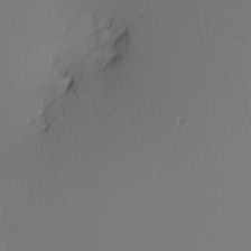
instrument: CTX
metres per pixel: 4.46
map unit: Nhu
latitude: -3.8611
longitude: -84.6302
